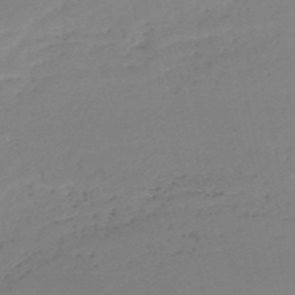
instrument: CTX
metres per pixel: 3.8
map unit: eHh
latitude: -52.9163
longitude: -25.1214
